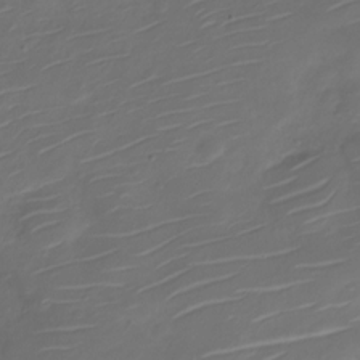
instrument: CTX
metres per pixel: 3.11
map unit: Nve
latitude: -20.3495
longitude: 104.8597
